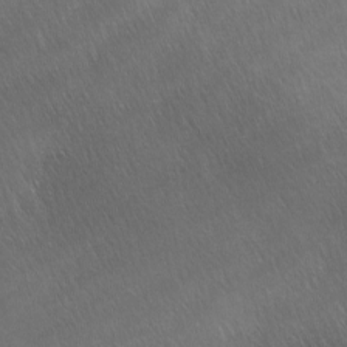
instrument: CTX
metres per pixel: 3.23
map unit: Ave
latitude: -6.9352
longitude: -122.8380
